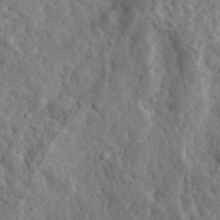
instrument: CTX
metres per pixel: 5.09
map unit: eHh
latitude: 33.9528
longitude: -78.1389
